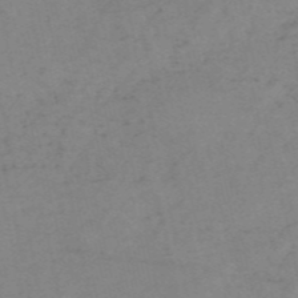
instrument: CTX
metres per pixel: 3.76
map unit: HNb
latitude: -54.6330
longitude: -42.1200
